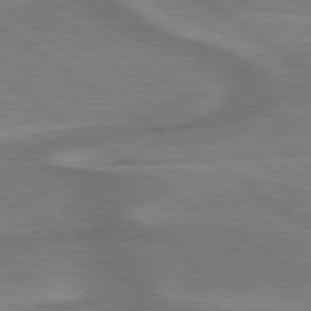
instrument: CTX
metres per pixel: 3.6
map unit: lApd
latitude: 79.6127
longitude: 171.0487
